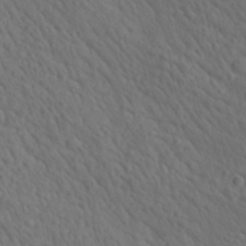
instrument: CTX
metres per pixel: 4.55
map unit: lAa
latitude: 22.6679
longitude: -138.2711
